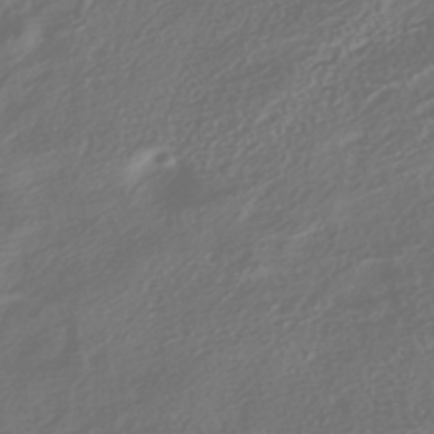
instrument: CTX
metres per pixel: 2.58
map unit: HNhu
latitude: -41.8800
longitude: 106.2173
